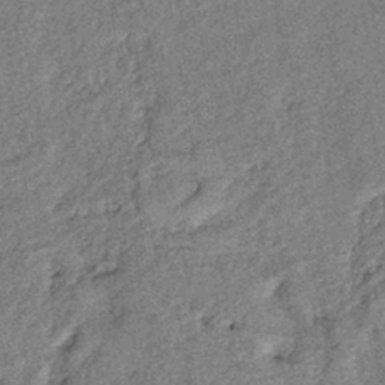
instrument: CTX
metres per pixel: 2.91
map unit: eHb
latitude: -39.9367
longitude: 78.1228
